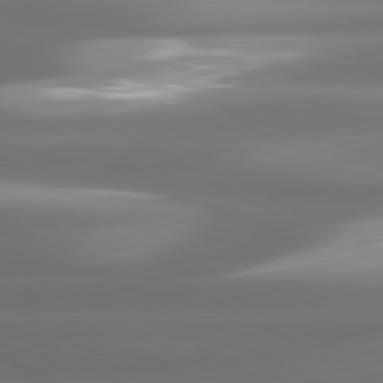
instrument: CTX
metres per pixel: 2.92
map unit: lApd
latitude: 80.7435
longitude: -139.4804
